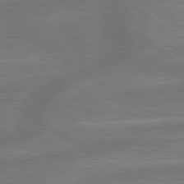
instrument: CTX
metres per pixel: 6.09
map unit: lApd
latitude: 79.7639
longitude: -172.1577
